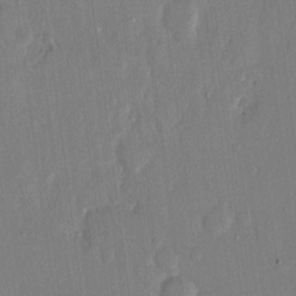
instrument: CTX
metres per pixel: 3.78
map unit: eHh
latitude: 14.1956
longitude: -69.2159
